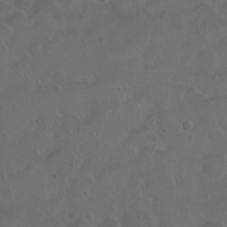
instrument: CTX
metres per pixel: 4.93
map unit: eHh
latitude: 0.9136
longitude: -54.4412
